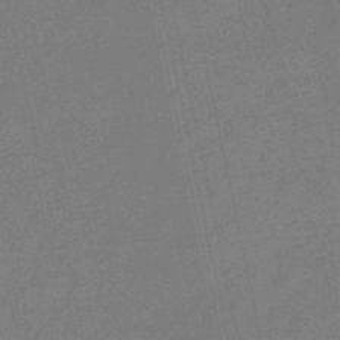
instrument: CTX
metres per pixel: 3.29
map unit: eHb
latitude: -50.7652
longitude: 78.4251
